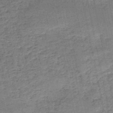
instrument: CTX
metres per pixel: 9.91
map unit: HNb
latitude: -50.6896
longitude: -49.9150
